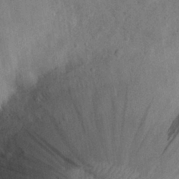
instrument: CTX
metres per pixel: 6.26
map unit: eHh
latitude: 29.2726
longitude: -76.1577
